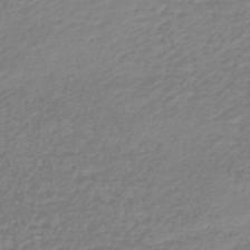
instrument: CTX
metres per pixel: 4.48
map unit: lHb
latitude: -46.5196
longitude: 61.6911
